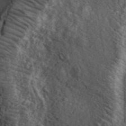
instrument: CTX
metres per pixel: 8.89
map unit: eHh
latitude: 37.3482
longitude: -80.3656
